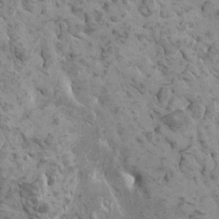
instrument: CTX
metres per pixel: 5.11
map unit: HNhu
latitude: 0.3467
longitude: 2.8597
